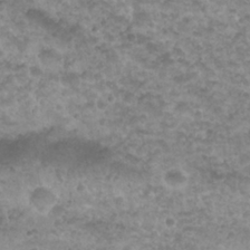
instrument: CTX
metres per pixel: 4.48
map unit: Nhu
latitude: 27.5938
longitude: -53.4993
